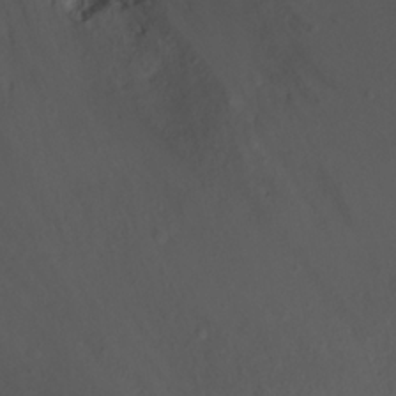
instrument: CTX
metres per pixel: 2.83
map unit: Nhu
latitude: 22.8191
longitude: -65.7639
